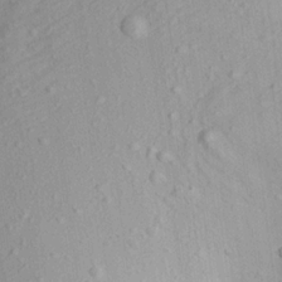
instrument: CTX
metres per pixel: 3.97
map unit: Aa
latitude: 16.2900
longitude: -145.9339
